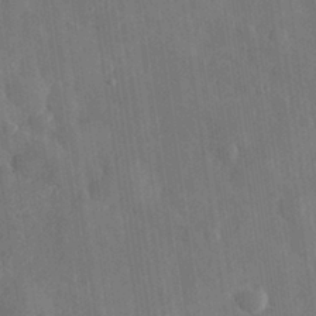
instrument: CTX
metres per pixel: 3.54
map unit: eHh
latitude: 31.4616
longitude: -78.1578
